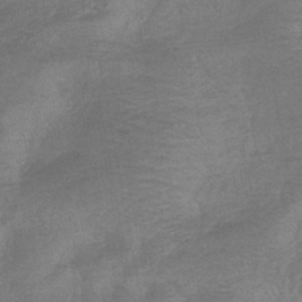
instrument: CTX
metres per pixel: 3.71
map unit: lHb
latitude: -43.6532
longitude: 81.0676
